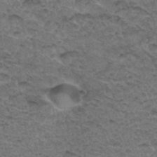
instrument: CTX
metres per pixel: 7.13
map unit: Hto
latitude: 33.0836
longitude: -47.8584
